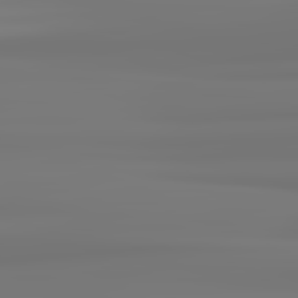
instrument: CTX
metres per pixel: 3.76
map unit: lApd
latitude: 82.4412
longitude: 170.9353
